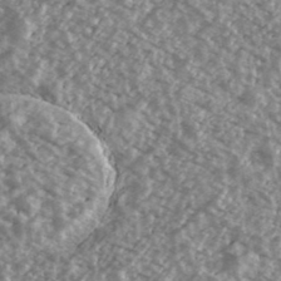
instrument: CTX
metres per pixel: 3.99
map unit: Ave
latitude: 39.7072
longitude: -111.2915
